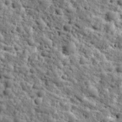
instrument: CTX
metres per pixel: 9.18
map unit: Ave
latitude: 16.8569
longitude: -134.7813
